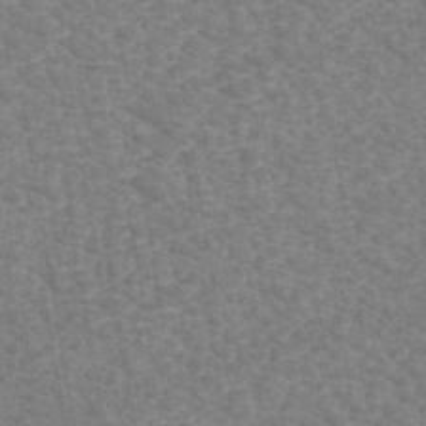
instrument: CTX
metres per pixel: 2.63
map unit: eHh
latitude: -40.8408
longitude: -29.7260
